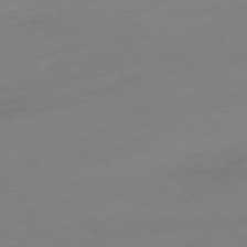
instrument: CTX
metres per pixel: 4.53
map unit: Ap
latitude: -77.1620
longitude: -63.5560
